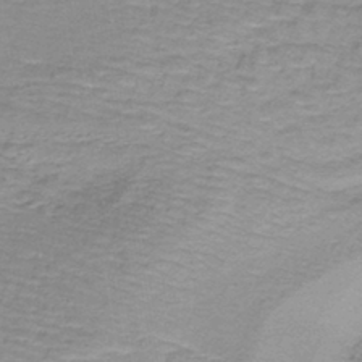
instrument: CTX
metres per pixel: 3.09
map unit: lHb
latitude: -41.7289
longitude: 59.0864
